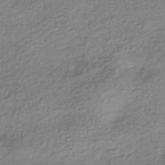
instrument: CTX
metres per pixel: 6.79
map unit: HNhu
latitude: -42.6518
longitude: 99.4643
